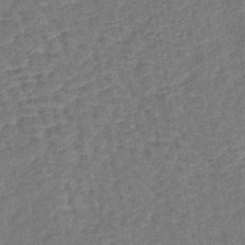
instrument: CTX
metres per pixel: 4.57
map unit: lHb
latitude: -43.7666
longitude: 80.2551
